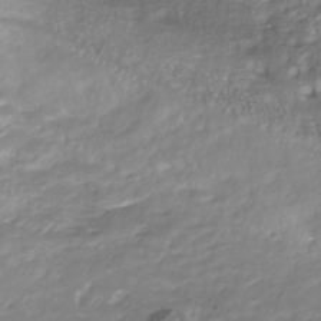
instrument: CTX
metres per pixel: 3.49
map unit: Nhu
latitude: -41.1242
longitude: -85.5371
